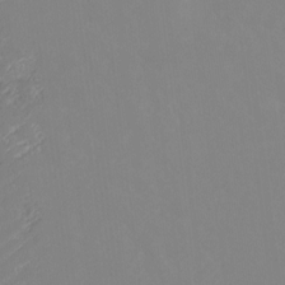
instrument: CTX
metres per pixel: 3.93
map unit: Ht
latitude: -10.2551
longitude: -39.7827
